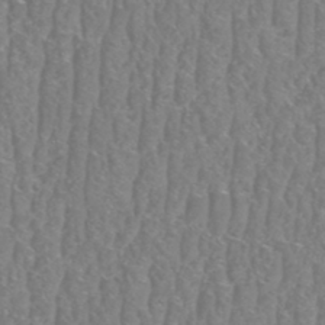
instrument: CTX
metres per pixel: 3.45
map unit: HNhu
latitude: -48.3873
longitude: 29.7289
